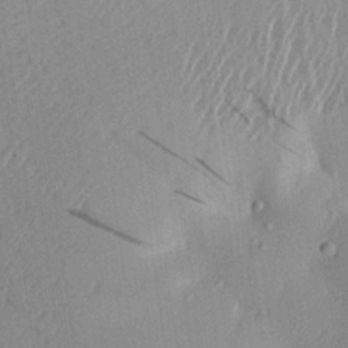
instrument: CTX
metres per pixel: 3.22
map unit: Aa
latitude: 22.4601
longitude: -148.2145
